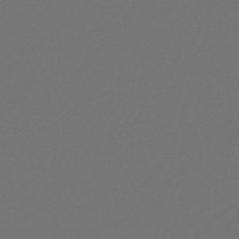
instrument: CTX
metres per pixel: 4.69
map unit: lHb
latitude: -46.2172
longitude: 71.1998
